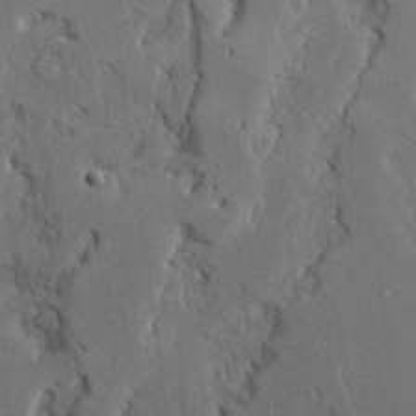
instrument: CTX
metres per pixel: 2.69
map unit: Ave
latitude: 23.5938
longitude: -130.8758
